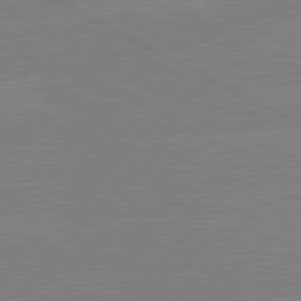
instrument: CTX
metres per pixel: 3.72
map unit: lApd
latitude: 80.3467
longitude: -127.5749
